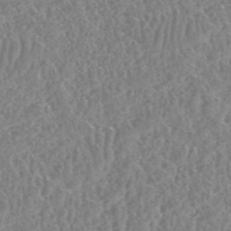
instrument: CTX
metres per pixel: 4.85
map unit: HNhu
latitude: -48.5007
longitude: 29.9745
